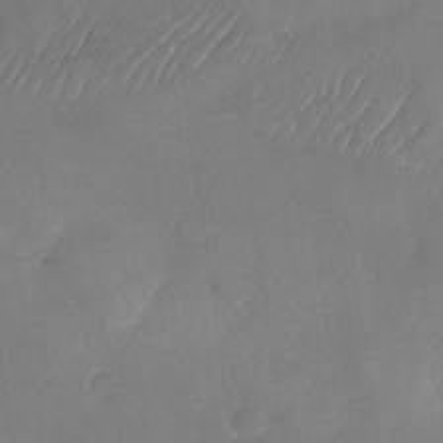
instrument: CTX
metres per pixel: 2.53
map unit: Nhu
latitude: -27.7099
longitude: -62.7813
